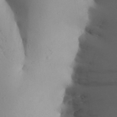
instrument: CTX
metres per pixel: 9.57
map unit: Aa
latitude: 27.3860
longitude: -147.7072
